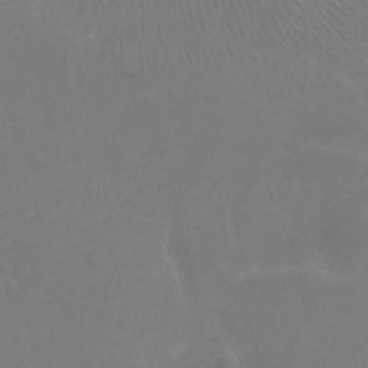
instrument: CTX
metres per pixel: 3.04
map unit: Nhu
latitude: -7.6155
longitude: -72.8380
